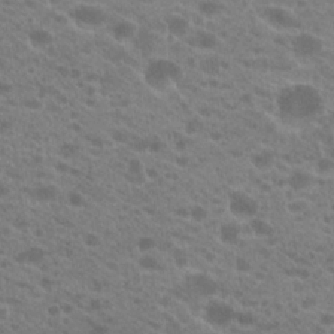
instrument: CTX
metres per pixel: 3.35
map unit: Hto
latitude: 21.0837
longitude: -38.4223
